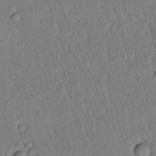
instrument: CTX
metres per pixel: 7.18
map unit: Htu
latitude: 0.4790
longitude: 173.2565
